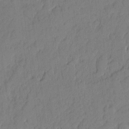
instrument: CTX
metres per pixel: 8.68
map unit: eHh
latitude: 5.9339
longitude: -76.1200
